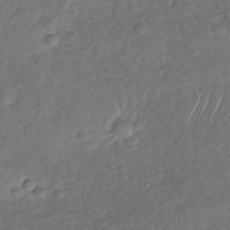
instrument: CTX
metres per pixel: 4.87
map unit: Nhu
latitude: -30.7652
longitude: -59.9906
